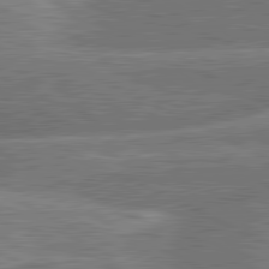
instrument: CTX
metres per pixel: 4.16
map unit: lApd
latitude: 81.3482
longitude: -166.8191
